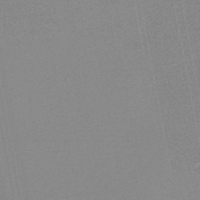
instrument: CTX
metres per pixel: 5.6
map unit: lHb
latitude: -48.6897
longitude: 71.4455
